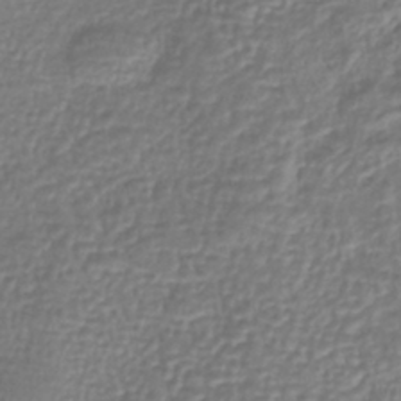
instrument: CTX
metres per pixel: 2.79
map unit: lHb
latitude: -42.3117
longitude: 72.2739
